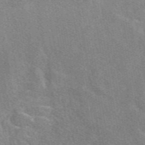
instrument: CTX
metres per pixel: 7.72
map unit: eAb
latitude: 48.9703
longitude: 114.8975
